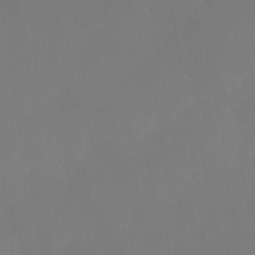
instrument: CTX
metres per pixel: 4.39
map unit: Nhu
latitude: -27.5210
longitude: -57.7638
